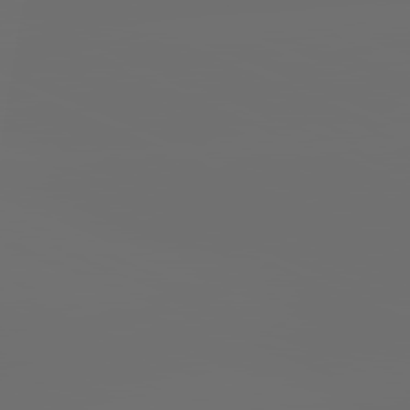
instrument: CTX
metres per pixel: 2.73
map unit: lApd
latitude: 81.8205
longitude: -164.1578
